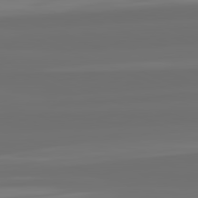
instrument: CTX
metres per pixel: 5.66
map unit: lApd
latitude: 82.3845
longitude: -167.4804
